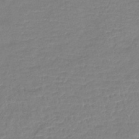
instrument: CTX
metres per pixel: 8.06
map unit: lHb
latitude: -40.8408
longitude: 76.1606
